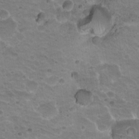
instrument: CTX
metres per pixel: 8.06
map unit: Hto
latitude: 20.2145
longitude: -32.3845
